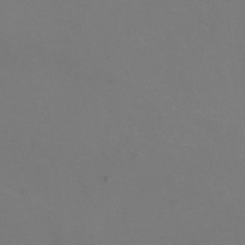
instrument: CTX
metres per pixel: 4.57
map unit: HNhu
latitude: -2.1605
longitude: -2.8569
